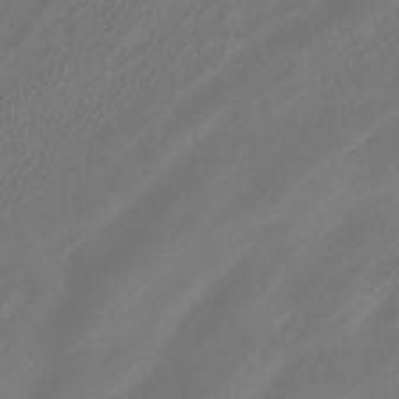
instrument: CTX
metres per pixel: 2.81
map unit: HNhu
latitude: -41.4454
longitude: 106.5952
